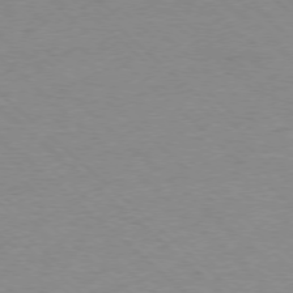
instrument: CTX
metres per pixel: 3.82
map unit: Ap
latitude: -77.6533
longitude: -84.2901
